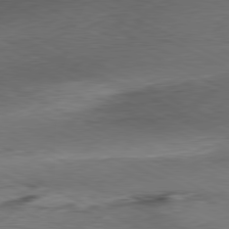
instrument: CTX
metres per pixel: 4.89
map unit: Ap
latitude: -81.3132
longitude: -72.3846
